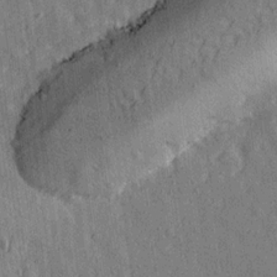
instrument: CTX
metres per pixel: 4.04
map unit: Ave
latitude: 15.5560
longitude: -105.4994
